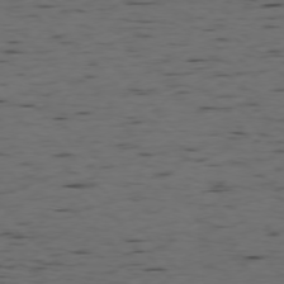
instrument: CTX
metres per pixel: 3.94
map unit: Ap
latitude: -76.2739
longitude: -90.4979
